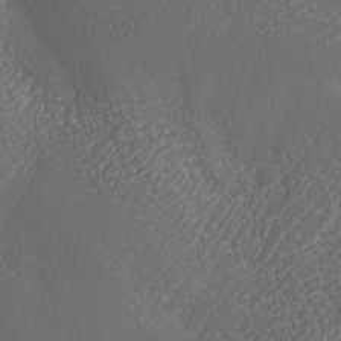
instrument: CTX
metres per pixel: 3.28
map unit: Ave
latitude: -6.9163
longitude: -119.6505
